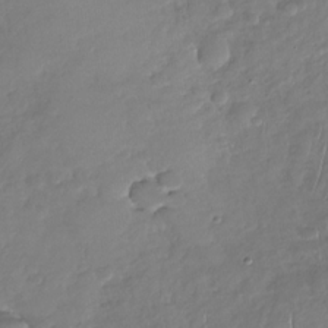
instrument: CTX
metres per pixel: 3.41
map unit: Nhu
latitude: -30.4062
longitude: -61.0269
